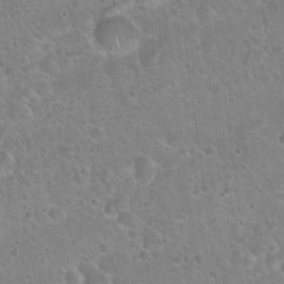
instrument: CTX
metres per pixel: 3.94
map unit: Hto
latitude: 22.0255
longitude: -51.3859
